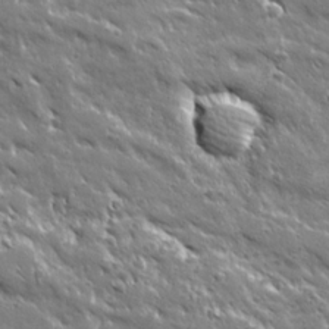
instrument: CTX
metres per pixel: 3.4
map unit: Ave
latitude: 19.8961
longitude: -135.8772
